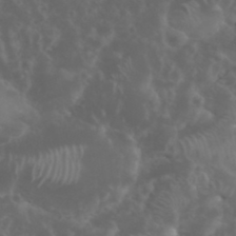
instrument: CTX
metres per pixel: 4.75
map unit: eHh
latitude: 34.7057
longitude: -59.7639
